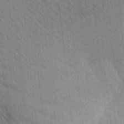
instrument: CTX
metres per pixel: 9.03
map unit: Ave
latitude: -9.0486
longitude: -123.1592
